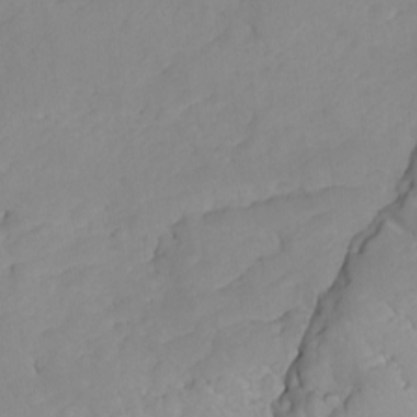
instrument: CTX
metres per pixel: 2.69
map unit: Ave
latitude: -8.9164
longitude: -116.9325
